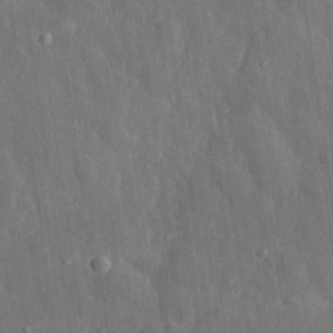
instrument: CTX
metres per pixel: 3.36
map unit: eHh
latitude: 31.3860
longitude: -80.0822
